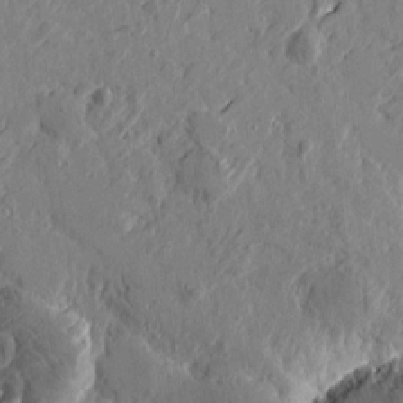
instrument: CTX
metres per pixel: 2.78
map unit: Htu
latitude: -2.0283
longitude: -178.4034
